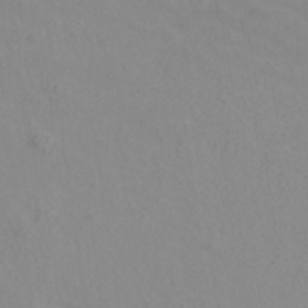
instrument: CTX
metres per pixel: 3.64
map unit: ANa
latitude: 40.5734
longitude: 22.9353
